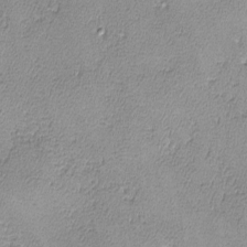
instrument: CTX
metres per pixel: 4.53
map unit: lHvf
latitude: -13.5588
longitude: -102.1389
